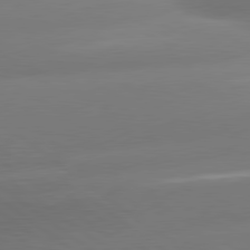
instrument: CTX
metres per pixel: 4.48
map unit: lApd
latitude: 80.6113
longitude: -160.8380
